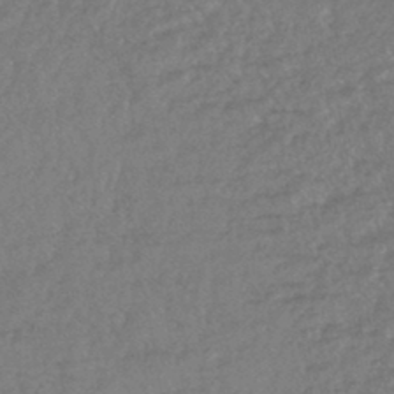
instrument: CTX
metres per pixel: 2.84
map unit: lHb
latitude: -43.8611
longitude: 80.7652
